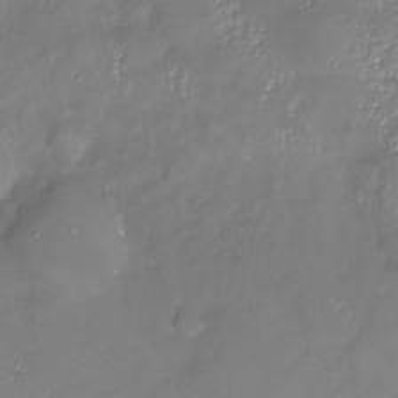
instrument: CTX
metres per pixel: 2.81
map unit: Nhu
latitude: -26.3873
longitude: -58.0633
